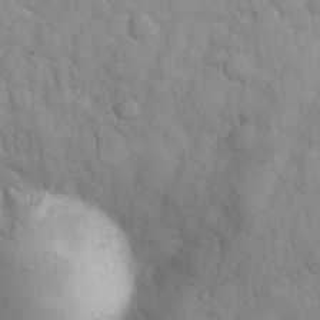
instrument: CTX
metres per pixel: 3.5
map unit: eHh
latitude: 32.3845
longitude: -68.8191
